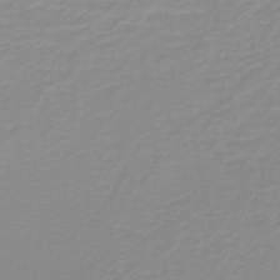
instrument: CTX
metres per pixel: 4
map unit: lHb
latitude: -44.2362
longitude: 56.0661
